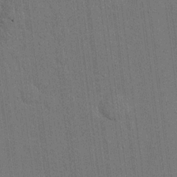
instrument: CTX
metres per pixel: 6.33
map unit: eHh
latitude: 15.7828
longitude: -68.8947
